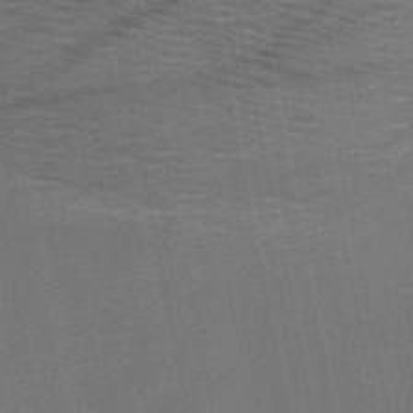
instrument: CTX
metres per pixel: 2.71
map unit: HNb
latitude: -51.1809
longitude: -42.5924
